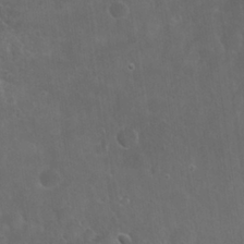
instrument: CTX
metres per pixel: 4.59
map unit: Nhu
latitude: 27.5182
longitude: -63.0648
